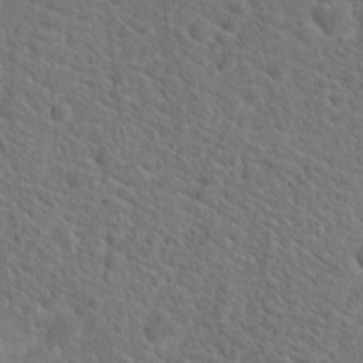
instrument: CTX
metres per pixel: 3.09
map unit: Hto
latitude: 19.2726
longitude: -38.7246
